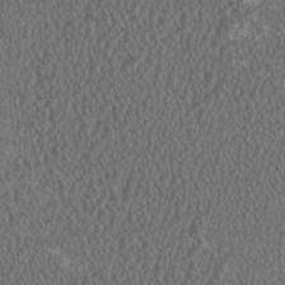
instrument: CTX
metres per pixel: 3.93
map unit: HNhu
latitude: 0.9702
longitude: 0.7464
